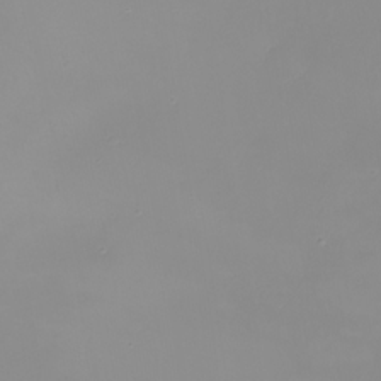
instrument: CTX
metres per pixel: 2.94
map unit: Nhu
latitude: -9.2565
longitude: -79.9339
